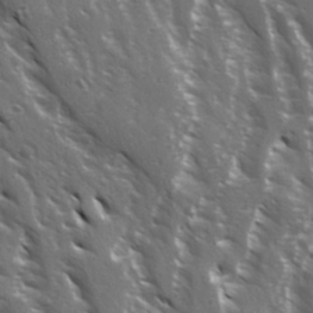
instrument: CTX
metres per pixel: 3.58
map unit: Ave
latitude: 15.2537
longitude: -131.5372
